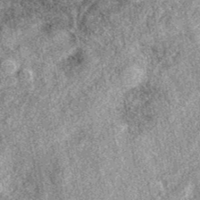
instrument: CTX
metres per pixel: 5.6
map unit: eAb
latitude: 38.6301
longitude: 108.4062
